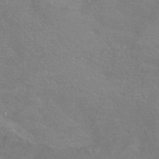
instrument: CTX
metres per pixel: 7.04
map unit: HNhu
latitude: -42.8785
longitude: 92.7652
